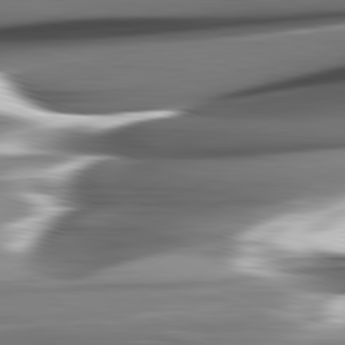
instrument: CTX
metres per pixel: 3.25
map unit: lApd
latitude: 82.5356
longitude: -144.1011
